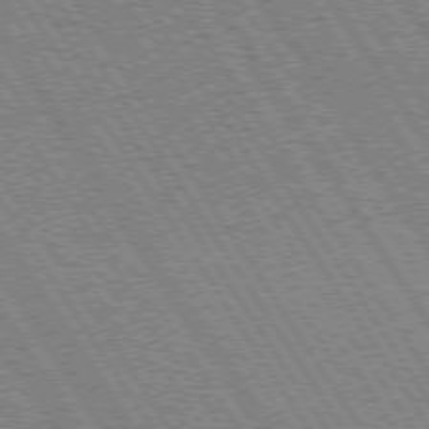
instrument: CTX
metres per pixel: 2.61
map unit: Hpe
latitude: 73.4616
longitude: -141.3481
